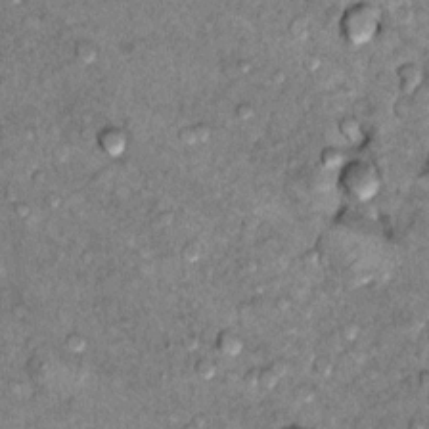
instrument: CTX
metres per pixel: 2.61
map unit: Hto
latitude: 10.3278
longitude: -36.6868
